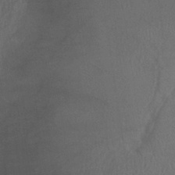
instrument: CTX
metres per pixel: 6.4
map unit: lHb
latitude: -38.3306
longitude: 73.9178
